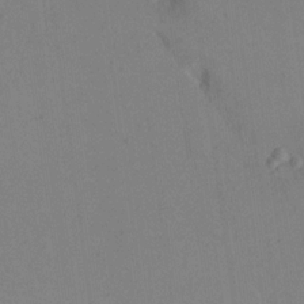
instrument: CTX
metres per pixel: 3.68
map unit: eHh
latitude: 16.4223
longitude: -67.6316
